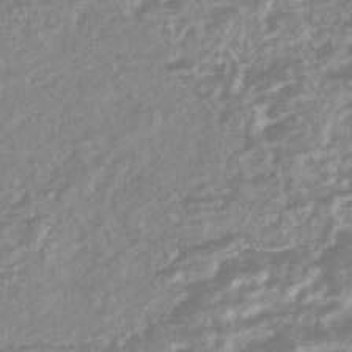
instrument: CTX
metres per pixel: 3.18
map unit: HNhu
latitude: -45.1431
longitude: 100.6707
